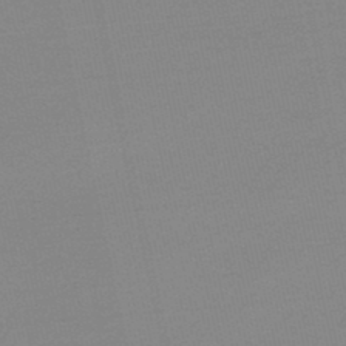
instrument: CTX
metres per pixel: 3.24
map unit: lHb
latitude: -48.1417
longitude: 64.9920
